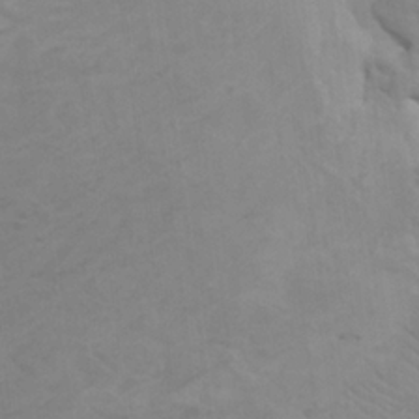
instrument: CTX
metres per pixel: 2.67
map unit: HNhu
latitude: 4.2145
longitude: -3.0836
